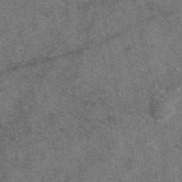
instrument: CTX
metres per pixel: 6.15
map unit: eAb
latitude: 48.1389
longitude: 108.8408
